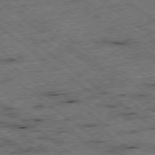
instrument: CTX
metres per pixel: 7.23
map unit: Ap
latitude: -79.2187
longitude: -50.9702
